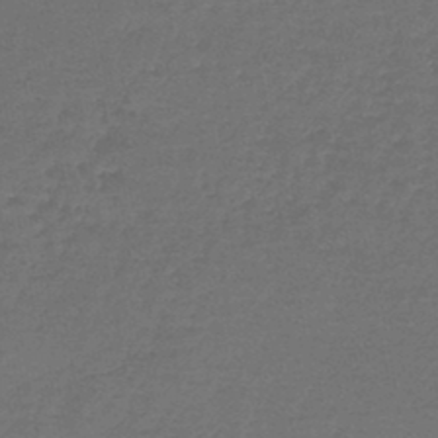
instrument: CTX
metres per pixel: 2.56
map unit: lHb
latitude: -46.2172
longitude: 63.3698
